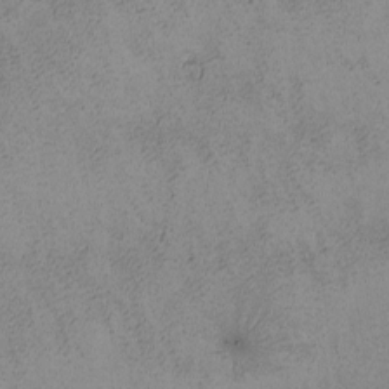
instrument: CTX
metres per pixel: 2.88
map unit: lHvf
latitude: -13.7856
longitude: -103.4426
